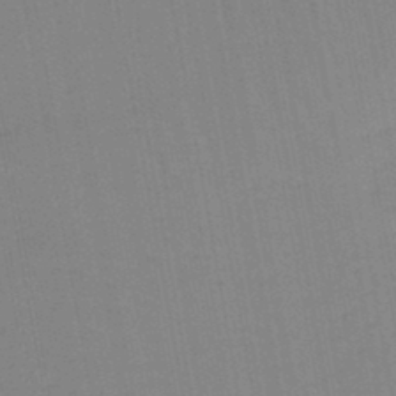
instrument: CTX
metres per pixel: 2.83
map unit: lHb
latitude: -44.4440
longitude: 63.3509
